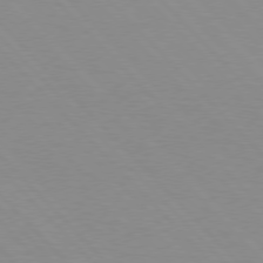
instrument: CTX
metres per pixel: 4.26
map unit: lApd
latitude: 76.5356
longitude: -85.0648
